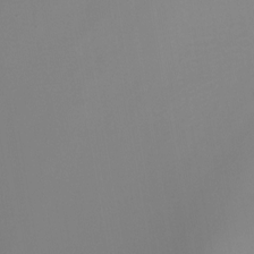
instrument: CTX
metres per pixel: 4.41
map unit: Nhu
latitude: -7.4454
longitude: -52.1578
